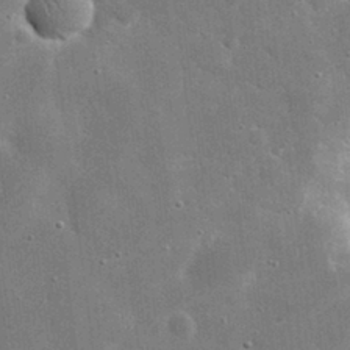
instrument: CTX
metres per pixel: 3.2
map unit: eHh
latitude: 20.6113
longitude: -67.4237
